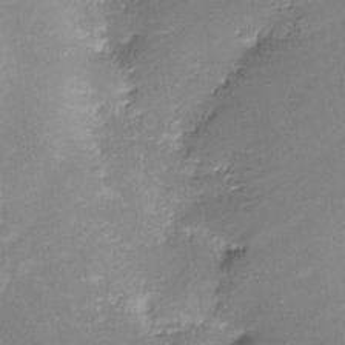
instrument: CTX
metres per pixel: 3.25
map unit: Nve
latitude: -24.3684
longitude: -109.5749
